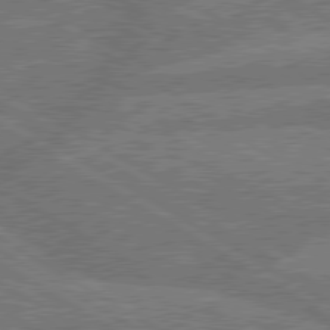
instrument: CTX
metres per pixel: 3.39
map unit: lApd
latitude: 79.7828
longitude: -163.0459
